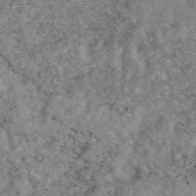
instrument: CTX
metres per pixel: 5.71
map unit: eAb
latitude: 47.7450
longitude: 119.1998
